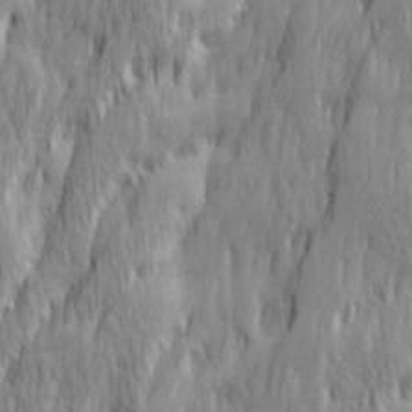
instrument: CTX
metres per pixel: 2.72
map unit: Ave
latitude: 14.9325
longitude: -135.7071
